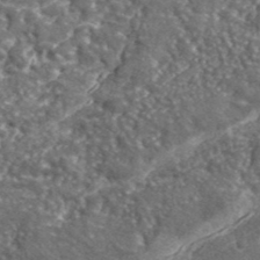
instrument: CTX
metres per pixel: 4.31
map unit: lHvf
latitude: 41.7071
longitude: -89.8773
